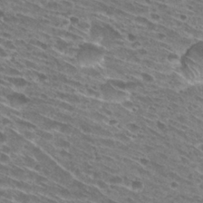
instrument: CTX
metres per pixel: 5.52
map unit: Hto
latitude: 29.1781
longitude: -44.8758
